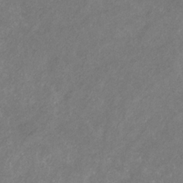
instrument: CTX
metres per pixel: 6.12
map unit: eHb
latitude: -31.2943
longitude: 70.5574
